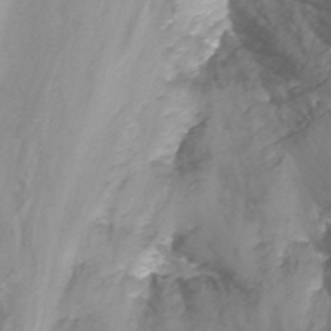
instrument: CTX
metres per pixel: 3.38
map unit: Nhu
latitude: -13.7667
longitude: -55.8394
